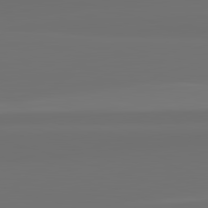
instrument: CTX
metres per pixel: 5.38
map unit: lApd
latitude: 82.8569
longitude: 160.5574
